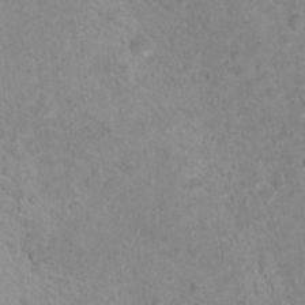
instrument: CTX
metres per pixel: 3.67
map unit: Nhu
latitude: 17.9717
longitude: -32.1200
